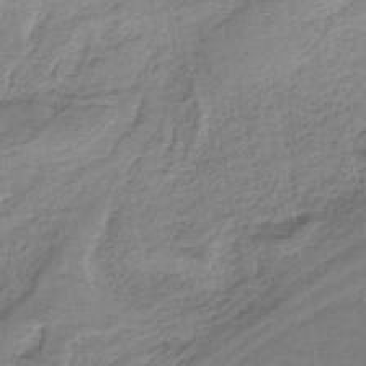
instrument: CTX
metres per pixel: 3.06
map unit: HNb
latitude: -35.3321
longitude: 57.4076
